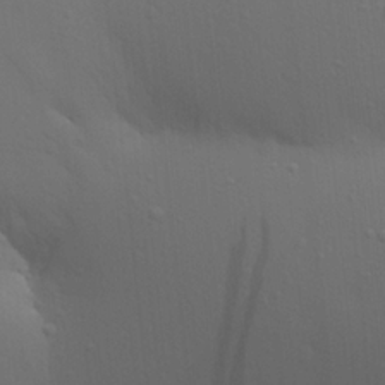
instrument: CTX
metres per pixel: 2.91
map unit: Aa
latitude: 21.9717
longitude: -142.8002
